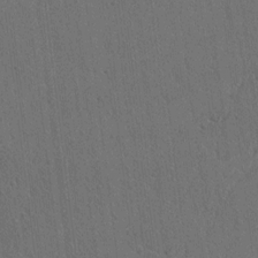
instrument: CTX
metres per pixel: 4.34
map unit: lAvf
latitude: 7.7639
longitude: 167.4076
